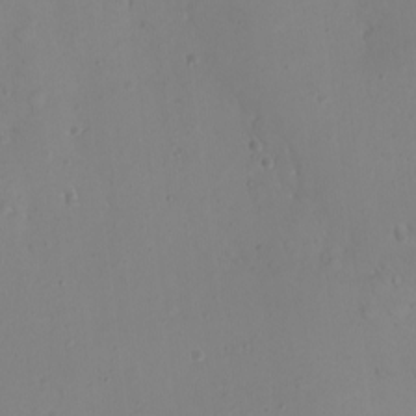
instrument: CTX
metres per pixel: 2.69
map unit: eHh
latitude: -9.4076
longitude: -68.9513
